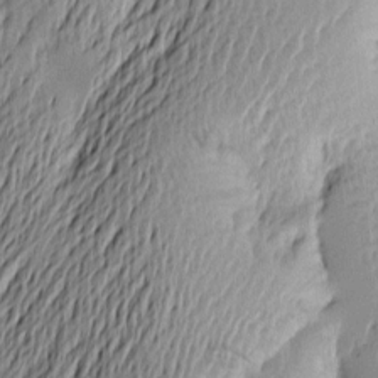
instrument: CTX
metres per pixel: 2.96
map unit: Htu
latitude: -2.3684
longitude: -176.8191
